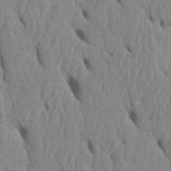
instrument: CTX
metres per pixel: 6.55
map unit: Htu
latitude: 1.7449
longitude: 148.8219
